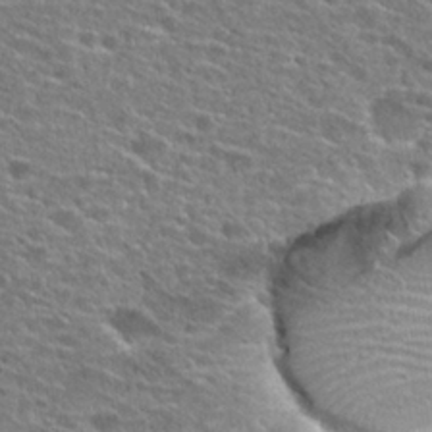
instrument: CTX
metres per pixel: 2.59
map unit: Hto
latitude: 25.8205
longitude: -47.5749
